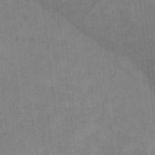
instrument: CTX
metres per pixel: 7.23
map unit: eHh
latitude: -8.4629
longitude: -69.0269
